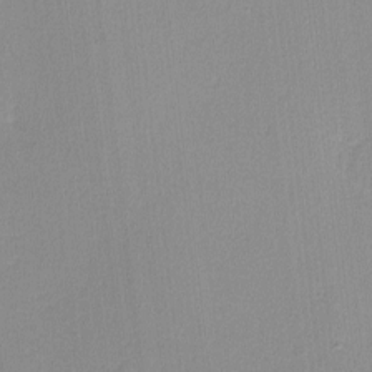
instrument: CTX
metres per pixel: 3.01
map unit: lHvf
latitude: -10.6708
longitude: -99.8016
